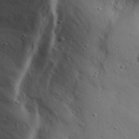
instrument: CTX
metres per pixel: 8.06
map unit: eHh
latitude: 27.9528
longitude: -75.4426
